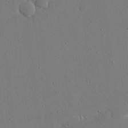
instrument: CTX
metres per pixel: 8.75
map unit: eHh
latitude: 16.6868
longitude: -70.7813
